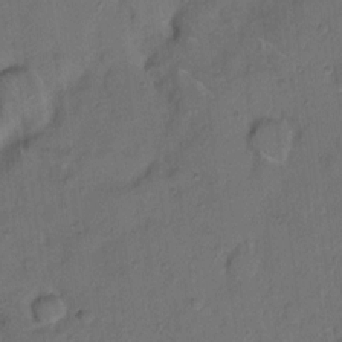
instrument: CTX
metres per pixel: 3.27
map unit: Hto
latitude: 8.2712
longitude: -62.1011
